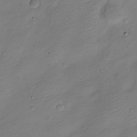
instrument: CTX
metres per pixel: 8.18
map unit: Nve
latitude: -22.3118
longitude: 106.0661
